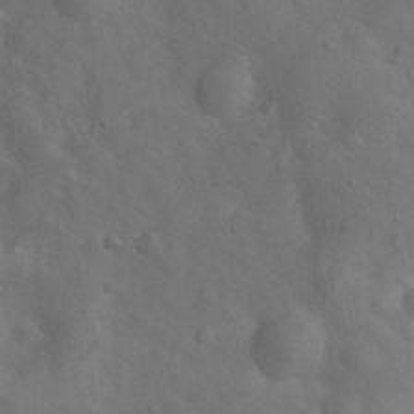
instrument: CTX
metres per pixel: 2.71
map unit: Hto
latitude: 18.4979
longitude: -53.7828
